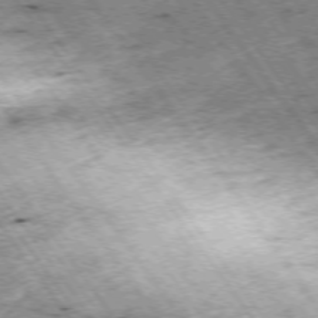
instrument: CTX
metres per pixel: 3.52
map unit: Hpe
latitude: -75.0487
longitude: 3.8800
